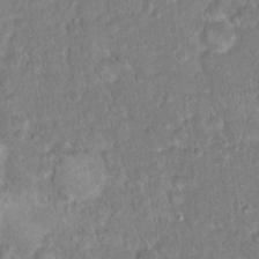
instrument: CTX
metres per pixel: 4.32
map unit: Hto
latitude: 16.4790
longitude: -40.9891
